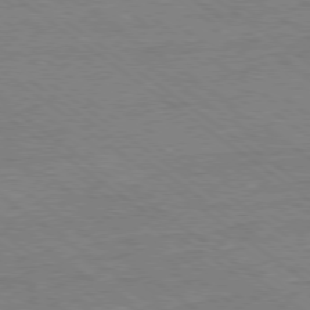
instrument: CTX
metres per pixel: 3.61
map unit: Ap
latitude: -79.2754
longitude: -83.2537
